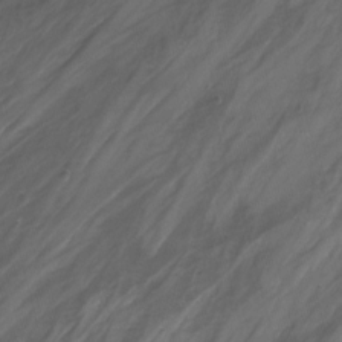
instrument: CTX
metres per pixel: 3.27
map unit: Nhu
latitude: -15.5399
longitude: -55.9528
